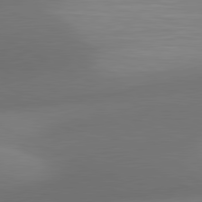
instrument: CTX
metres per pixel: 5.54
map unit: lApd
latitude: 81.1214
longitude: 132.7086
